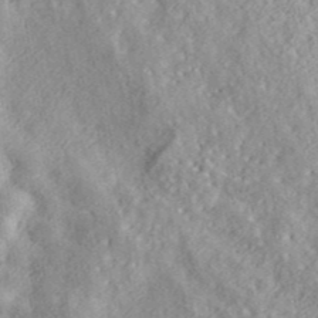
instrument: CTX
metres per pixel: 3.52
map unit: ANa
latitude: 41.8205
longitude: 30.9164
